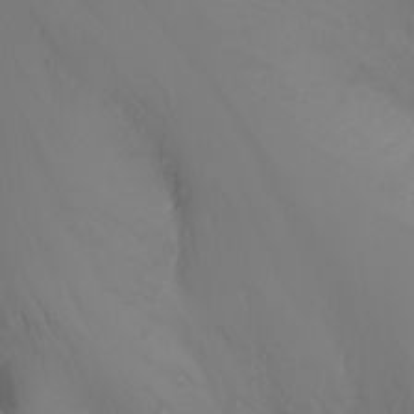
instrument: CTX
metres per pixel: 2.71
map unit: Nhu
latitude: -1.7667
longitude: -75.4426
